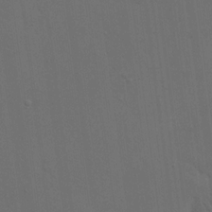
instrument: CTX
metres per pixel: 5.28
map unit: eHh
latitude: 19.1403
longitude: -66.0633
